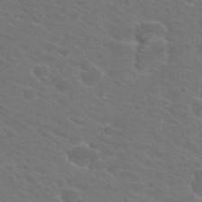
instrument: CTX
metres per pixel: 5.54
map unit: Hto
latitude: 23.3859
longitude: -36.3090
